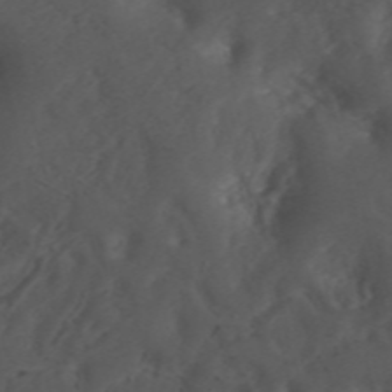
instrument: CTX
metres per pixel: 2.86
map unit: ANa
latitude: 42.4034
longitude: 33.8423
